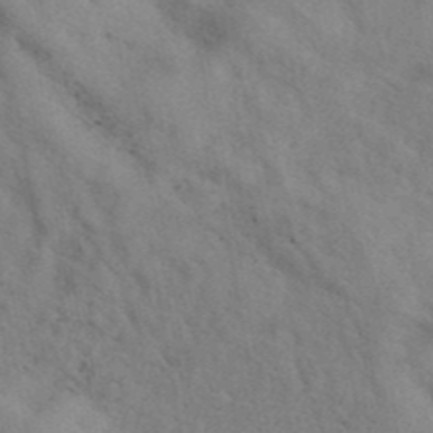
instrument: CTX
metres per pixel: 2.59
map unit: eAb
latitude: 41.0647
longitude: 108.2550
